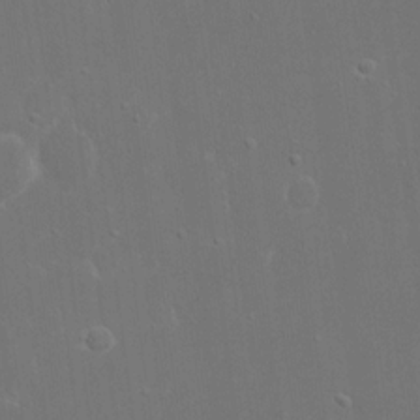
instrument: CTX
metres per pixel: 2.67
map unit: eHh
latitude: 16.2900
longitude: -72.4034
